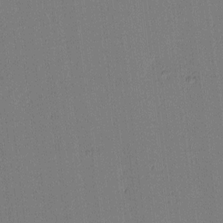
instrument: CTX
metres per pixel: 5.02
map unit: lAa
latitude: 13.3293
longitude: -107.0836
